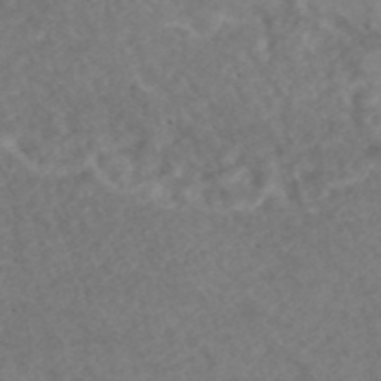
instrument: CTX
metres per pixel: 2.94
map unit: ANa
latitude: 42.9703
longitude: 27.0108
